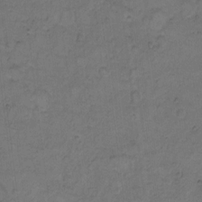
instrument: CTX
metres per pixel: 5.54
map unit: Hto
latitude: 7.9339
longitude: -60.6679
